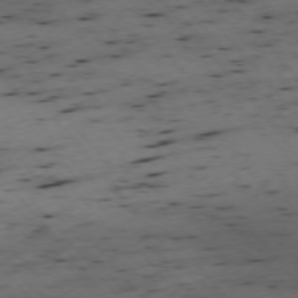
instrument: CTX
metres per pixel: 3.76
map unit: Ap
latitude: -76.0661
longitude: -62.5924
